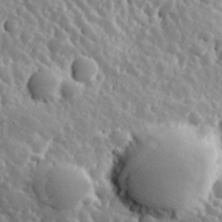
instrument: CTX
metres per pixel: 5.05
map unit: Hve
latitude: 24.7057
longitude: 146.1228
